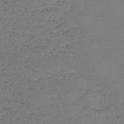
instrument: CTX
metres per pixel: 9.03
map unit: lHb
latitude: -38.9353
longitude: 73.4265
